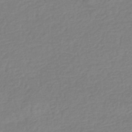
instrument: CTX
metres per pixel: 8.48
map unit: HNhu
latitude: -42.6140
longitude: 97.5588
